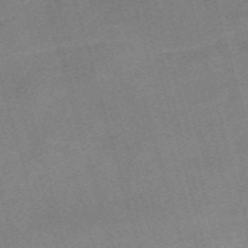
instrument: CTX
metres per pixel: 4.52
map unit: Nve
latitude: -59.1242
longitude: 65.1620
